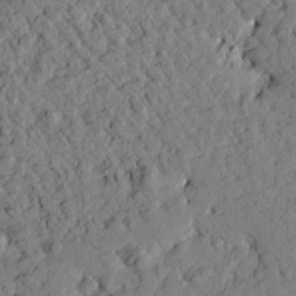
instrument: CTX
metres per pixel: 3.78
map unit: Htu
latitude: 1.1025
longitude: 179.7477
